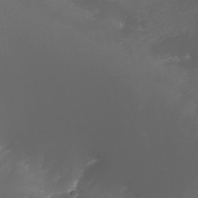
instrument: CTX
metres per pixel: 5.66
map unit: Nhu
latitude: -7.9556
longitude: -91.6316
